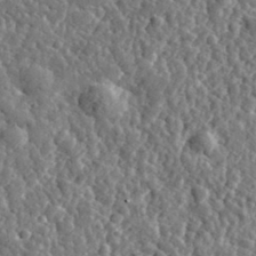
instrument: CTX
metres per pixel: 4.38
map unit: eHh
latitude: 35.2537
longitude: -79.9528
